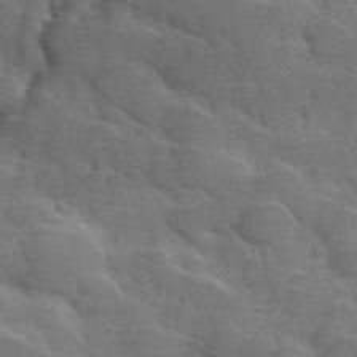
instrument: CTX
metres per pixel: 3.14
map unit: Hve
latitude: 31.2537
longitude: 151.3699
